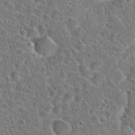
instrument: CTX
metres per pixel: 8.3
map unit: Hto
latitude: 23.4426
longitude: -46.1200
